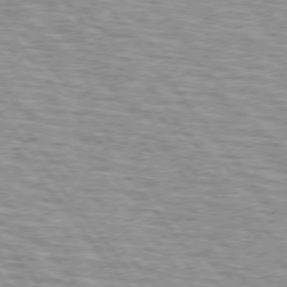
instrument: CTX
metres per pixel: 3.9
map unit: lApd
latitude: 74.8947
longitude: -76.5168
